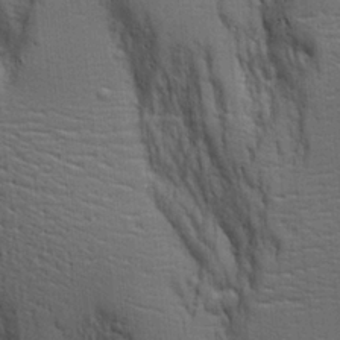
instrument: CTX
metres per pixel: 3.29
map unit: Aa
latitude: 18.6679
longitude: -125.3103
